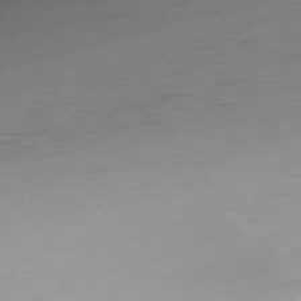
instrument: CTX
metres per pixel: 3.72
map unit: Ap
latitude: -76.9542
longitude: -63.4994
